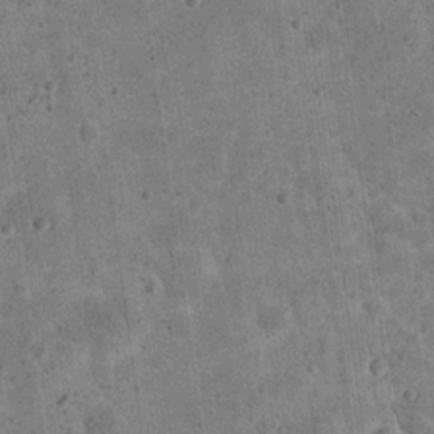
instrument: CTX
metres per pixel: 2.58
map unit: eHh
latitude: 20.8758
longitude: -63.4427
